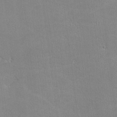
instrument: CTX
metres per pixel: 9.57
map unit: lHvf
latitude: -11.5210
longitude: -101.8017
